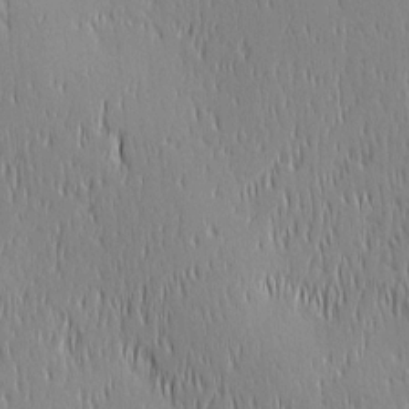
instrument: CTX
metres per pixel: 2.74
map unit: Ave
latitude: 2.8191
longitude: -114.2333
